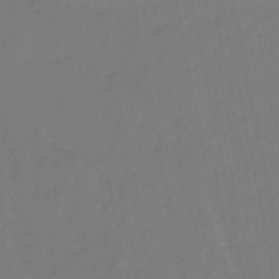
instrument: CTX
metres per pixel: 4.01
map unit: eHb
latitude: -46.6896
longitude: 81.8423
